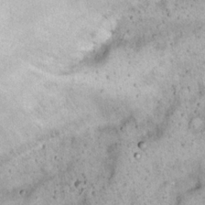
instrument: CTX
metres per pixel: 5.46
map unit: Nhu
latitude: 22.3467
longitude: -67.8205
